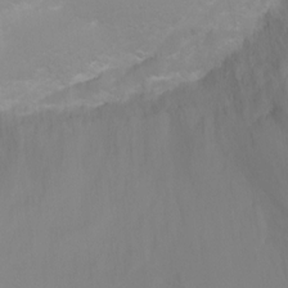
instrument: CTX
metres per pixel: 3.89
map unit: Ht
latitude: -0.8408
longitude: -20.8380
